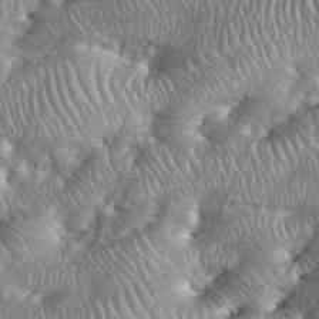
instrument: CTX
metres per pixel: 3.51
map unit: eHh
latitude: 38.7435
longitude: -57.0647
